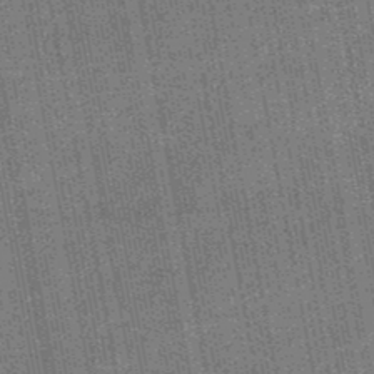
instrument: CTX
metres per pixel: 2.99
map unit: HNb
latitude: -49.0109
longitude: -38.5357
